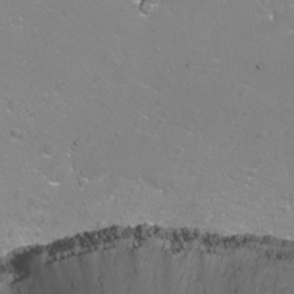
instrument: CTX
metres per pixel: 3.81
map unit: Nhu
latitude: -7.2187
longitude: -46.3090
